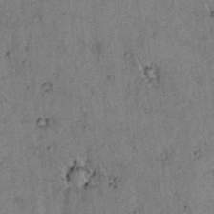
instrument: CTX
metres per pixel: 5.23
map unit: lAvf
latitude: 5.4426
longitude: 158.6707
